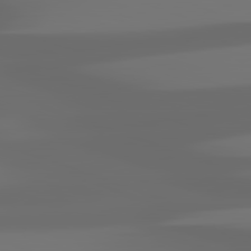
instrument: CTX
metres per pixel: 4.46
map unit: lApd
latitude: 82.0444
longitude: -145.9528
